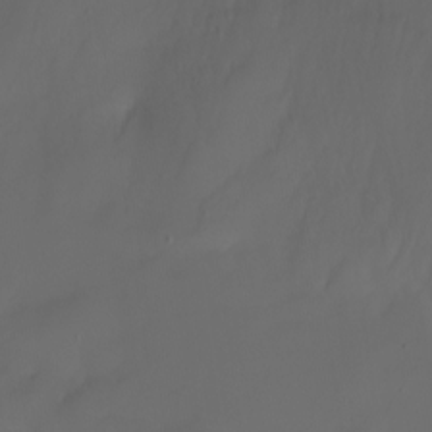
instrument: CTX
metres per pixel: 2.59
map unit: Nhu
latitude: -7.1431
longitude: -82.6112
